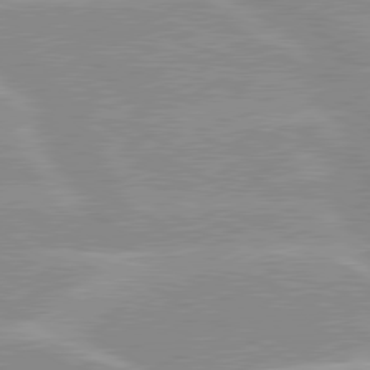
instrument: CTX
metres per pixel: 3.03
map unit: lApd
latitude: 80.1200
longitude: -124.2711
